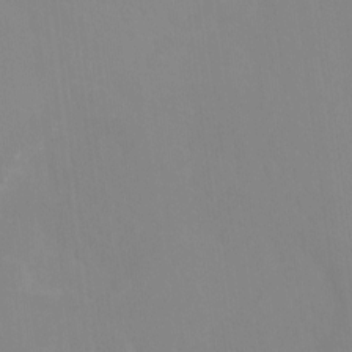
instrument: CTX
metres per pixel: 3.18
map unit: Nhu
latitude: -14.0094
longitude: -56.2900
